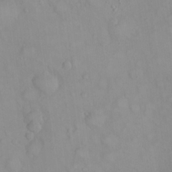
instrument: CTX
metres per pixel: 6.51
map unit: eHh
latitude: 22.4412
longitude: -59.5182
